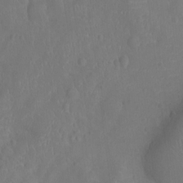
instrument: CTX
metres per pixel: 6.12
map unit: Ht
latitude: -10.2362
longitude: -21.6505
